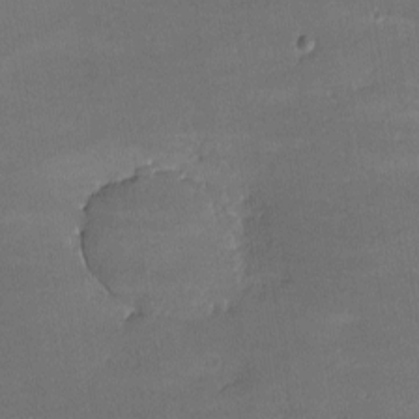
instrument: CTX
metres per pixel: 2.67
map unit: lHvf
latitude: -9.1620
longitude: -101.9717
